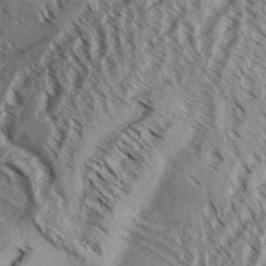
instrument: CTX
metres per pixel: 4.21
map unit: Aa
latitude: 32.8758
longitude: -137.5371
